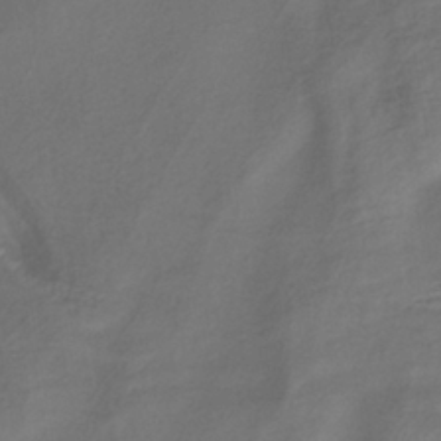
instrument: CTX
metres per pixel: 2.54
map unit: lHb
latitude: -39.8234
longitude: 75.0298
